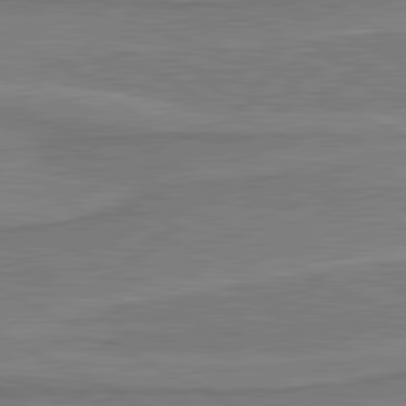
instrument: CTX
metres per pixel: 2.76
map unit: lApd
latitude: 81.1214
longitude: 173.4454
